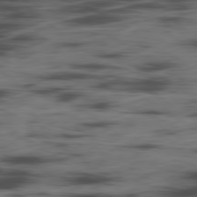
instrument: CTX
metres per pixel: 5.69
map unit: Ap
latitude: -80.3307
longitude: -68.0255
